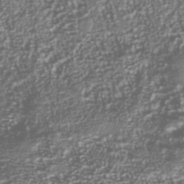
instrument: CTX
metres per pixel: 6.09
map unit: Nhu
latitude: -40.0472
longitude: -82.4978
